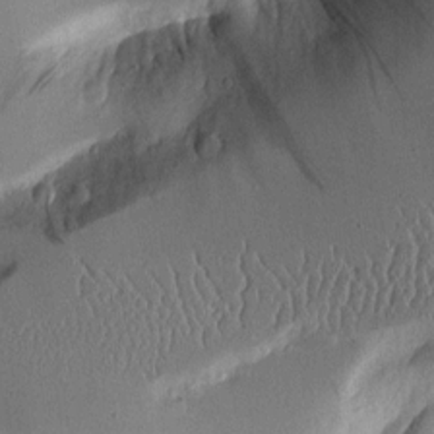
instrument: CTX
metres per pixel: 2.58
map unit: Aa
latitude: 11.7828
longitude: -126.8380
